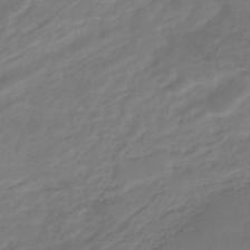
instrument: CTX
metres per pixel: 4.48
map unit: Nhe
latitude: -46.9352
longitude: 152.6896
